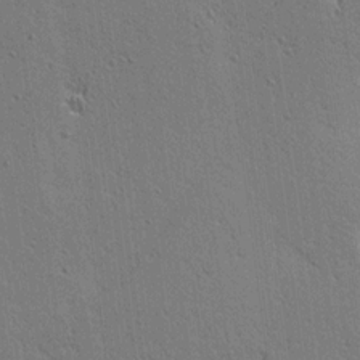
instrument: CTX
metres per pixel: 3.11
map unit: lAa
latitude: 12.9892
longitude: -108.0444
